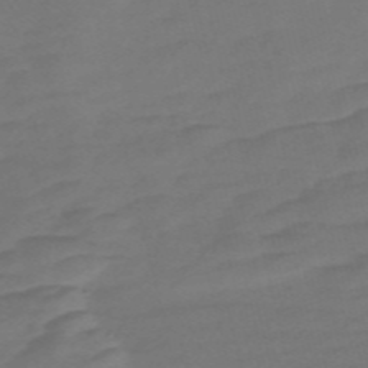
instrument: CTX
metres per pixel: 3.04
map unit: Nve
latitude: -58.0472
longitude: 65.8612
